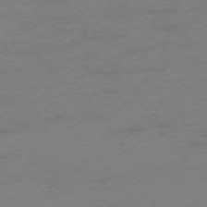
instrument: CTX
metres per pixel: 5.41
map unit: Ap
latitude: -75.4644
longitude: -73.4805
